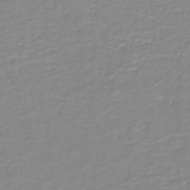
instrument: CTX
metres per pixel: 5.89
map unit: lHb
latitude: -44.1039
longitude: 54.3873
